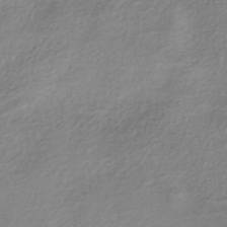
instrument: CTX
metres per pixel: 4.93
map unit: lHb
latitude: -37.8044
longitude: 69.7099
